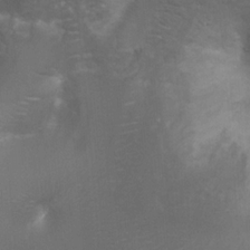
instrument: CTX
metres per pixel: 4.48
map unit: Ht
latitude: 2.4223
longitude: -28.4979
